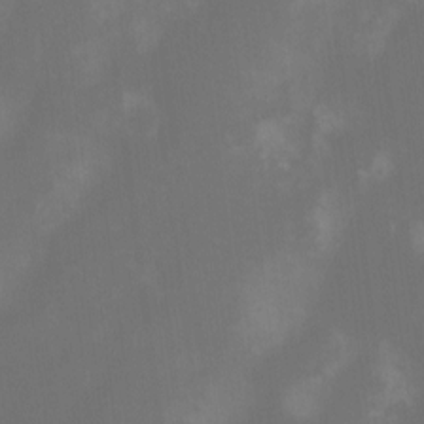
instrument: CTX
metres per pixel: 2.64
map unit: Nhu
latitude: -10.8408
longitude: -40.5167
